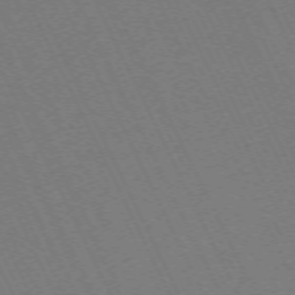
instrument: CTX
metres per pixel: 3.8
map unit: Hpe
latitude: -71.5777
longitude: 12.9920
